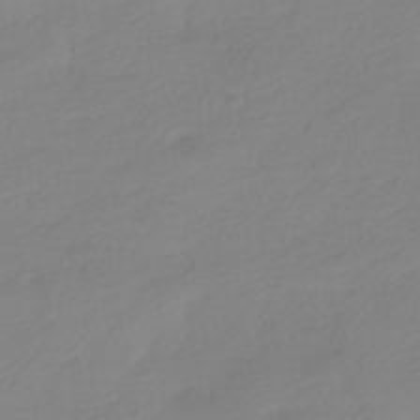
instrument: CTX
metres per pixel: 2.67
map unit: HNhu
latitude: -40.7274
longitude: 96.6141
